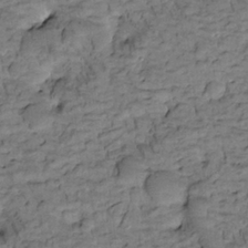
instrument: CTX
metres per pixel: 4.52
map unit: Htu
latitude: -2.3684
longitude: 173.3321
